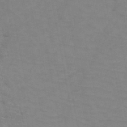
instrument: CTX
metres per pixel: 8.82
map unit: HNb
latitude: -47.8611
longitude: -47.7450
